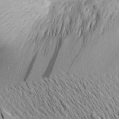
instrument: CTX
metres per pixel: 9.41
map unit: Aa
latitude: 21.5749
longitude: -142.9136
